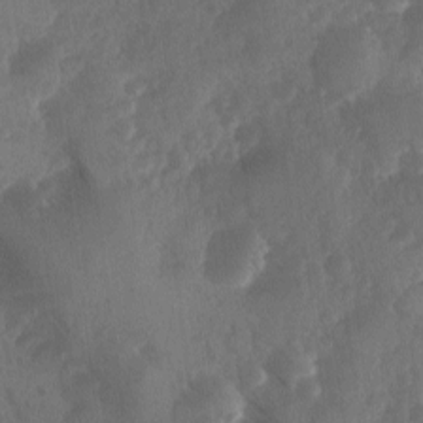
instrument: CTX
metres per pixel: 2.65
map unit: Ave
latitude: -10.2173
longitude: -118.4412
